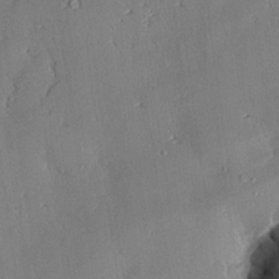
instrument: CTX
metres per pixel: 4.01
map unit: lAvf
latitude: 24.9324
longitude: -112.1767
